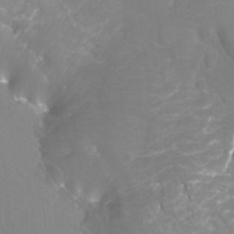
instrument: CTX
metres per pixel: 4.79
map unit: Htu
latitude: -12.0661
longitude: -72.1389
